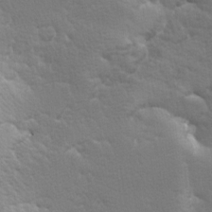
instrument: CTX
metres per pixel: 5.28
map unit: lAa
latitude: -10.6330
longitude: -125.4426
